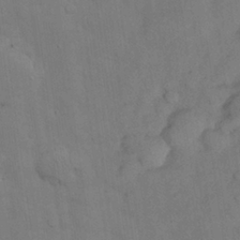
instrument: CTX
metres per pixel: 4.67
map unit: Nhu
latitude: 27.1592
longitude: -73.0837
